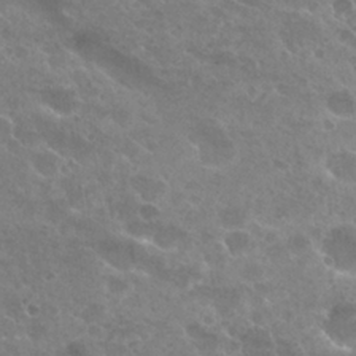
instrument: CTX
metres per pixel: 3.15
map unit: Hto
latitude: 26.3089
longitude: -36.7246
